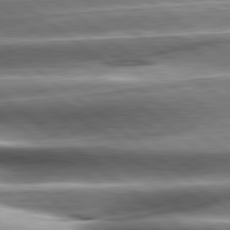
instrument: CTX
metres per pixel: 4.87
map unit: lApd
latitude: 80.8947
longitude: -143.6127
